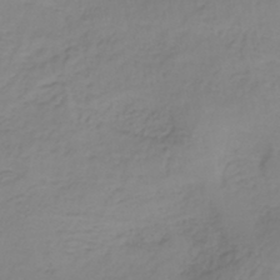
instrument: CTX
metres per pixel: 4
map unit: lHb
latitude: -37.4454
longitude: 61.6722
